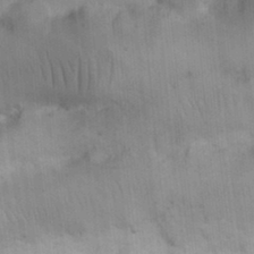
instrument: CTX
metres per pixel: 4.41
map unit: Nhu
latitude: 25.8961
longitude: -70.5546
